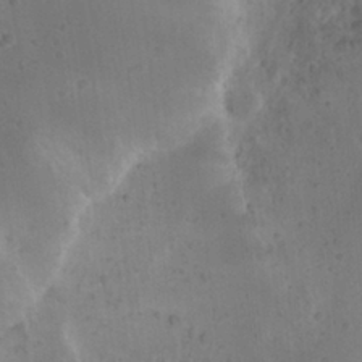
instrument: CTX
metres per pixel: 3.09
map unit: Nhu
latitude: 22.6301
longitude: -70.5923
